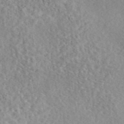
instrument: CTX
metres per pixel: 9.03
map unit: eAb
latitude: 44.2144
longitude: 116.5006
